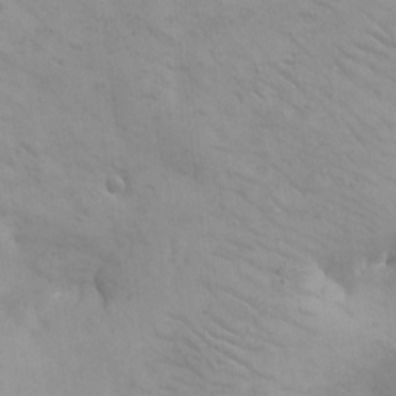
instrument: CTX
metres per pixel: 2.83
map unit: eHh
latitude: -8.4440
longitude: -68.7435
